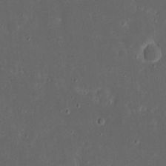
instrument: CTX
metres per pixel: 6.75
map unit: eHh
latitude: 16.9325
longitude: -73.6316
